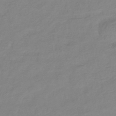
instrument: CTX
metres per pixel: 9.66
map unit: lHb
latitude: -40.8597
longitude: 76.4818
